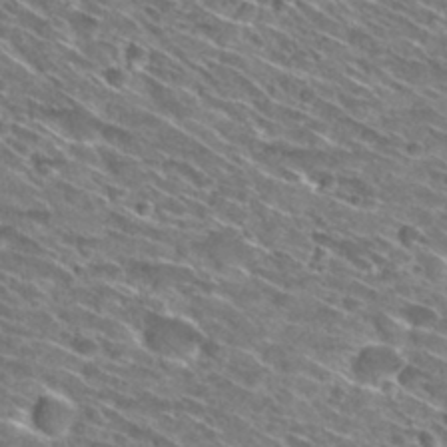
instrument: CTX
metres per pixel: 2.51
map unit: Hto
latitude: 29.9528
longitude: -45.0080
